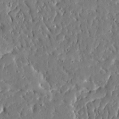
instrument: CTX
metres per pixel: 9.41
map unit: Ave
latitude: 16.4790
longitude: -140.7624
